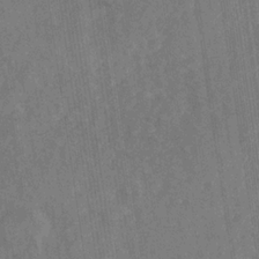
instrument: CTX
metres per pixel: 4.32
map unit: eHb
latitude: -29.7856
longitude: 69.5588
